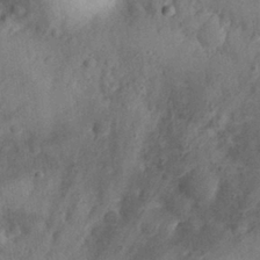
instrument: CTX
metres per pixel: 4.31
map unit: eHh
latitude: 27.7450
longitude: -76.1766
